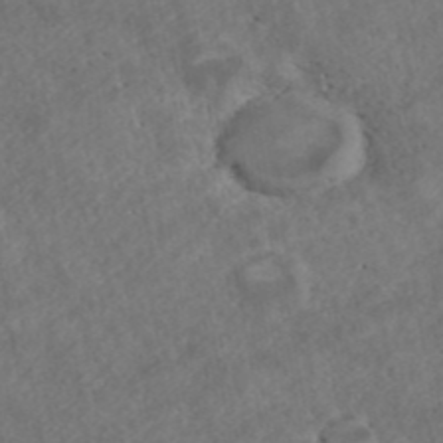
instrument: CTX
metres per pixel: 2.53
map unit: ANa
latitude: 43.1025
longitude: 27.5399
